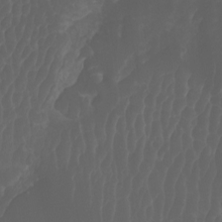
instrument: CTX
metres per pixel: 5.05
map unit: Aa
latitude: -7.8233
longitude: -77.8016
